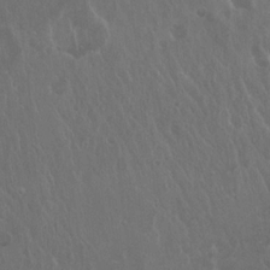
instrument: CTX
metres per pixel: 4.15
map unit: Hto
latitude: 19.4993
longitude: -56.7435
